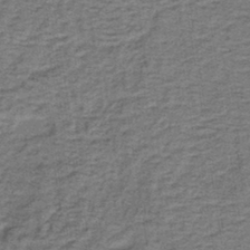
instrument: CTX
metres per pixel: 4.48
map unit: lHb
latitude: -40.8786
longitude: 55.1620
